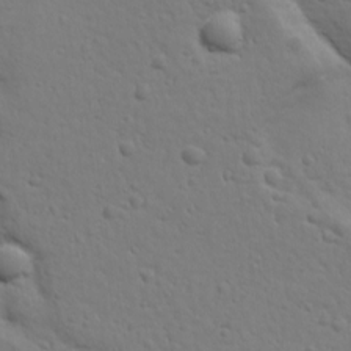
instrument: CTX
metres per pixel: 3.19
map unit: Ave
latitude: 18.4223
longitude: -133.1781
